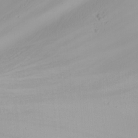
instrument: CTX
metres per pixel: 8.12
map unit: Nhu
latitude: -4.9919
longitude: -87.6127
